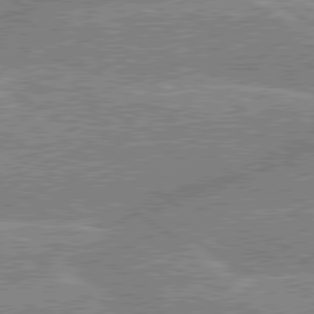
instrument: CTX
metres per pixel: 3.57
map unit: lApd
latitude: 79.4616
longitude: -156.4412
